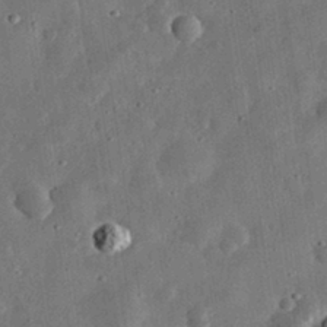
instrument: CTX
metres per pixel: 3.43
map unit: eHh
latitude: 32.5546
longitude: -76.9891
